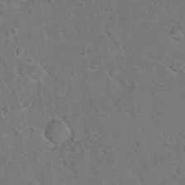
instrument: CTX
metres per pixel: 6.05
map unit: eHh
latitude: 19.9717
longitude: -61.9906
